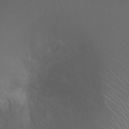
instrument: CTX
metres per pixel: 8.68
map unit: Ht
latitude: -1.1998
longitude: -18.2900
